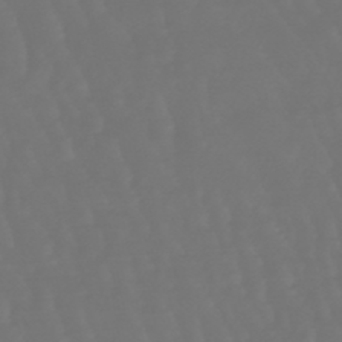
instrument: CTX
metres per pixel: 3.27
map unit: lHb
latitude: -47.4265
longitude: 79.8989
